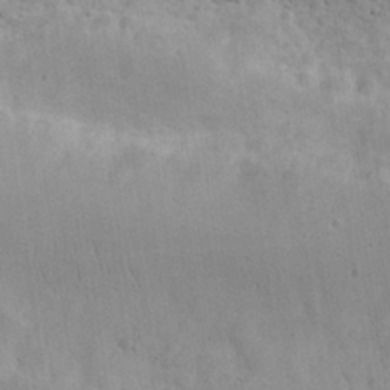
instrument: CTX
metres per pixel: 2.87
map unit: eHh
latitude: 30.2145
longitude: -69.8583
